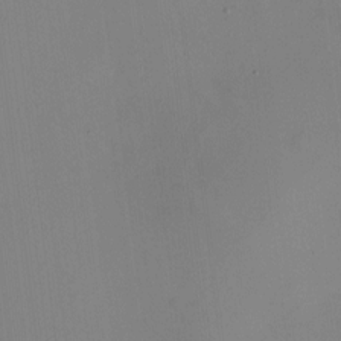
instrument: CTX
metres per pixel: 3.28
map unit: HNhu
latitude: -1.6344
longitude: -6.4034
